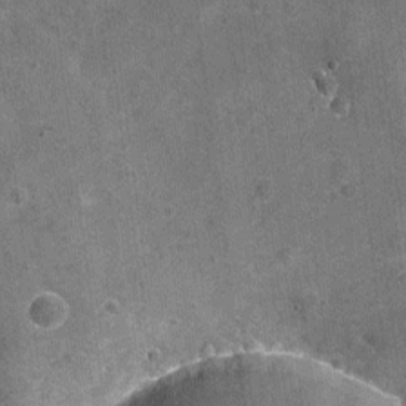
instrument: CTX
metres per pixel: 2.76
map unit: Nhu
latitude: -17.9178
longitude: -56.2900
